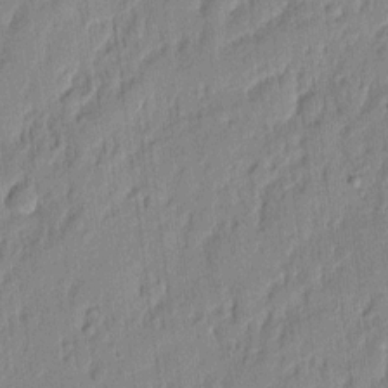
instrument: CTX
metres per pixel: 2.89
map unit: eHh
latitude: 4.9892
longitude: -76.7813
